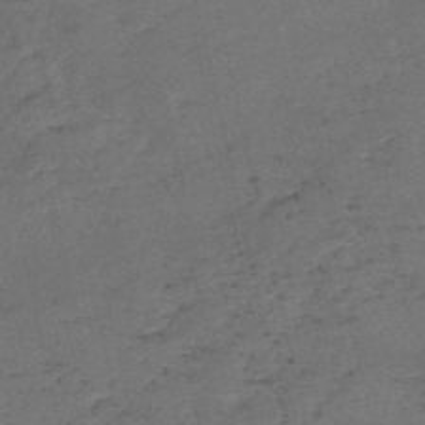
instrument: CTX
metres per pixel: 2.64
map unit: eHh
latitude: -54.9920
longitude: -89.4805
